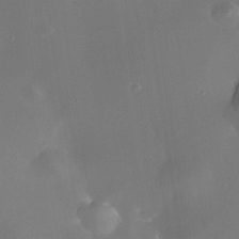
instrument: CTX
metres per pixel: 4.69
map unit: Nhe
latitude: -35.3321
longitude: -118.2522
